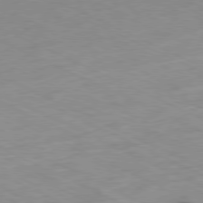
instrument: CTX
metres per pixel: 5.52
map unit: Ap
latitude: -80.1417
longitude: -67.4237
